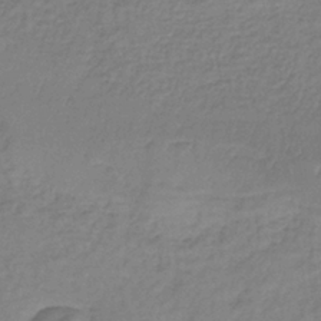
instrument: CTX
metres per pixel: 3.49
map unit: lHb
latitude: -36.3306
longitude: 61.0864
